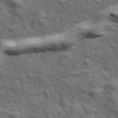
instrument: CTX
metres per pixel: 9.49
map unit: Ave
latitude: 18.3089
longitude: -132.2900
